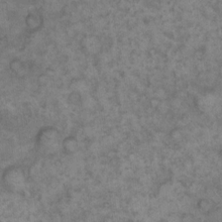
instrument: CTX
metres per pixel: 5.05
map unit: eHh
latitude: 13.0459
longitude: -64.1389
